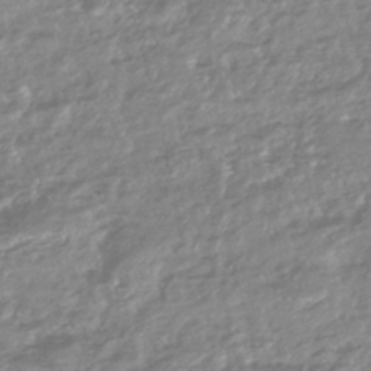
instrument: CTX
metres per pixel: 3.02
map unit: HNhu
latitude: -44.5952
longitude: 96.2551
